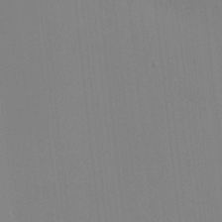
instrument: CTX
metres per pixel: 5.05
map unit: HNhu
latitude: 6.1389
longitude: 1.8045
